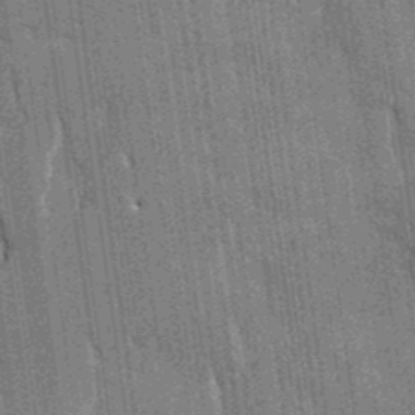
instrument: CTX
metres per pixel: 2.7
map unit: HNhu
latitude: 4.0633
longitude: -8.0444
